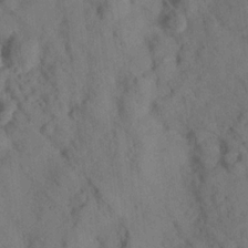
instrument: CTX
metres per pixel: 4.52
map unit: lHvf
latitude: 15.0081
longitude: 178.3306
